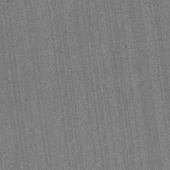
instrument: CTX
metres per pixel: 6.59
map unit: eHb
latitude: -32.7275
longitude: 74.1417
